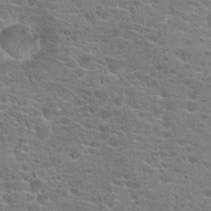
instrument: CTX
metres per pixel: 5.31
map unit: Hto
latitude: 19.7260
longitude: -41.8205
